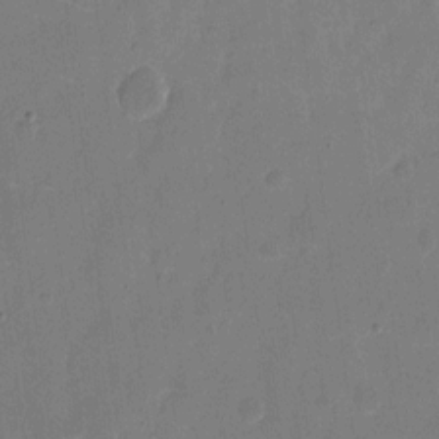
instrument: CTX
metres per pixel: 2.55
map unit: eHh
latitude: 6.7813
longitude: -66.9513
